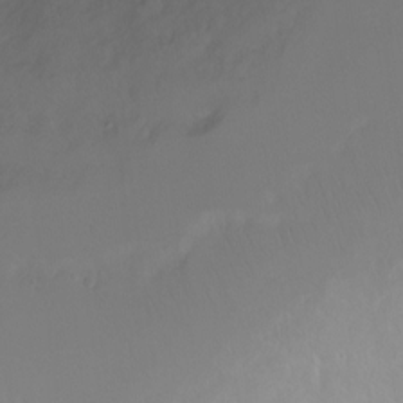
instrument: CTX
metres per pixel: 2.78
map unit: Ht
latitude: 2.4412
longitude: -34.0633
